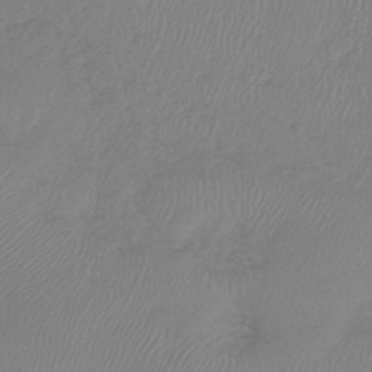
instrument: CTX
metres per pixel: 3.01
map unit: lHb
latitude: -42.1038
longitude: 81.4833
